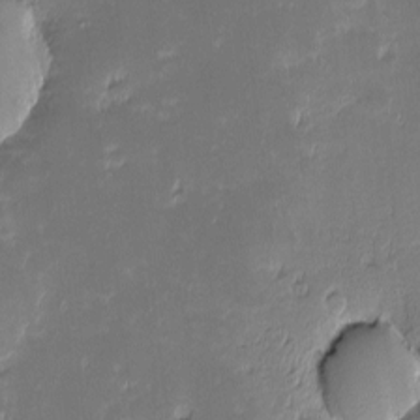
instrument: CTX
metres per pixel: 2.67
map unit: eHh
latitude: -2.1794
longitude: -85.8772
